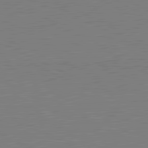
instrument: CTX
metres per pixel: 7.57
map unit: lApd
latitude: 81.4048
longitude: 151.0864
